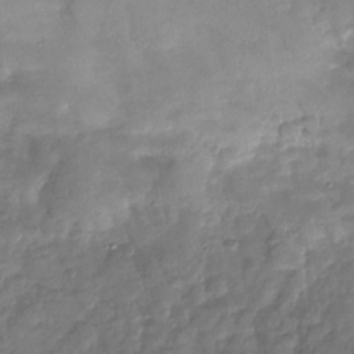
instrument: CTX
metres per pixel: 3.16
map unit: Nhu
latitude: -28.2928
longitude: -58.4034
